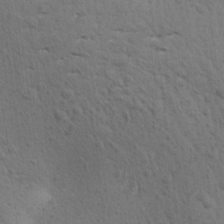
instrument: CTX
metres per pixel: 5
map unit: Aa
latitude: 27.3671
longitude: -143.5749
